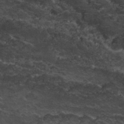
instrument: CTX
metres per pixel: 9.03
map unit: Nhu
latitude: 29.4804
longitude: -53.7450
